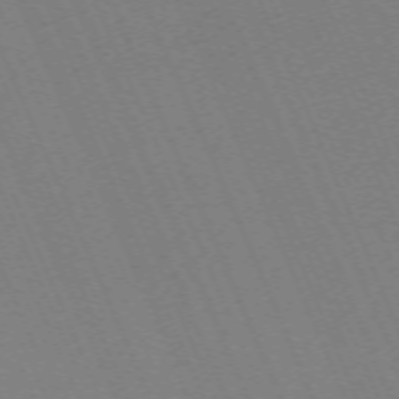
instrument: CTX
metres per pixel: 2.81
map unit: Hpe
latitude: -70.4062
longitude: 12.1795
